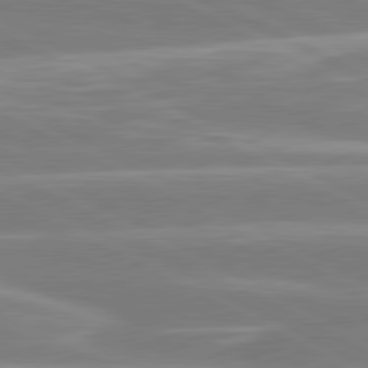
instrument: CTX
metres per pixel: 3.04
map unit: lApd
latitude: 80.9136
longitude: -134.4034
